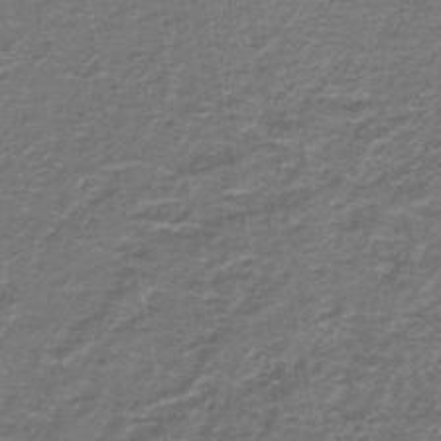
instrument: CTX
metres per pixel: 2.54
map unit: lHb
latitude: -43.8611
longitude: 55.0864
